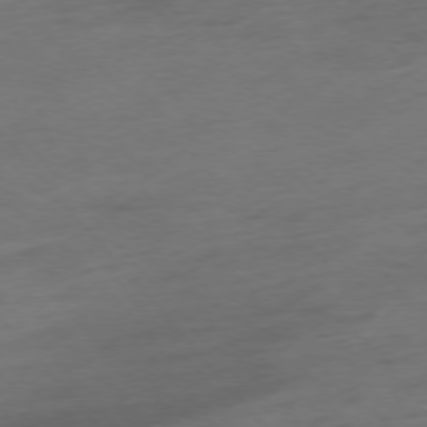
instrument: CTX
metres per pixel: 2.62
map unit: Hpe
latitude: -76.3306
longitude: -15.1026
